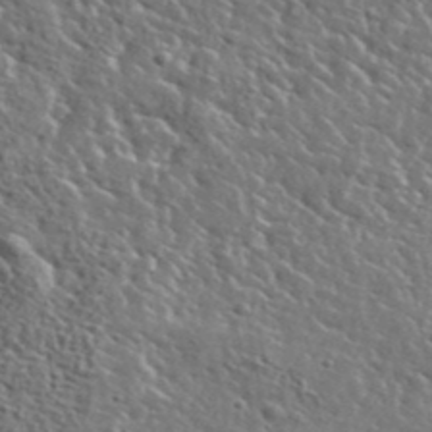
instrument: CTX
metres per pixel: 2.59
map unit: lHvf
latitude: 36.8947
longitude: -88.7247
